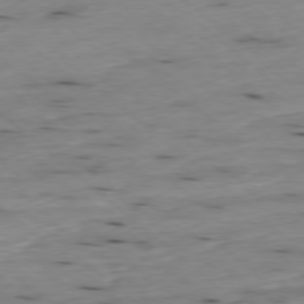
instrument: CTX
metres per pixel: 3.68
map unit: Ap
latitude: -78.1605
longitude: -89.8584
